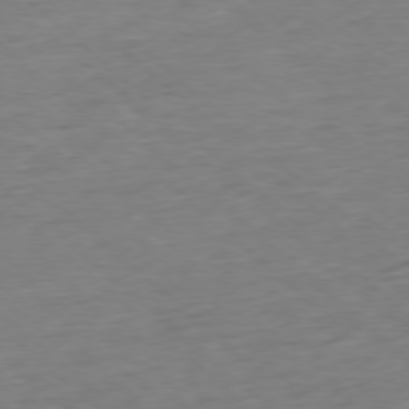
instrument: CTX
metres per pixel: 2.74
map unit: Ap
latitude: -77.9745
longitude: -97.5749
